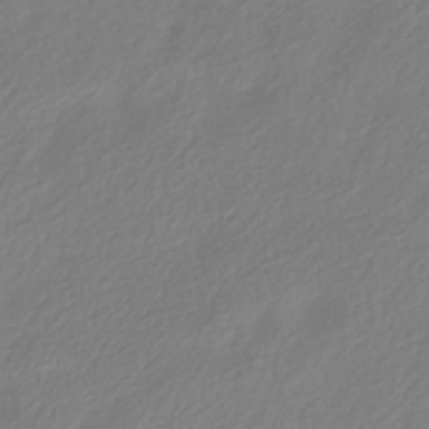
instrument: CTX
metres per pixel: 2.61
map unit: HNhu
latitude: -40.1228
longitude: 100.4628
